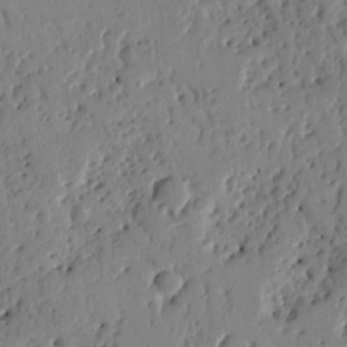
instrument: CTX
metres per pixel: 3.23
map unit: Ht
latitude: 10.4979
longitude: -77.6316
